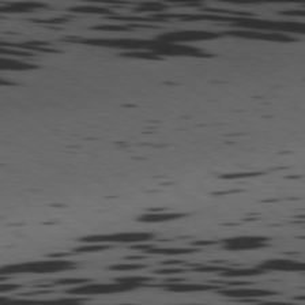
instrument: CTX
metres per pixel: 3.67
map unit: Ap
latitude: -77.7100
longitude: -71.8583
